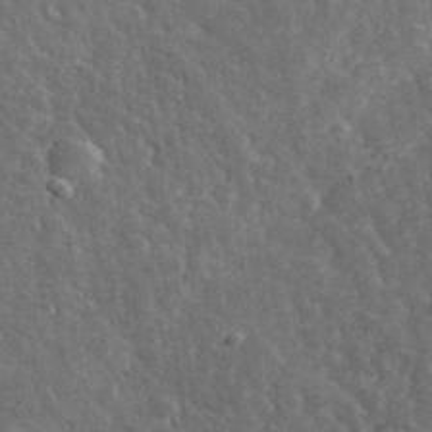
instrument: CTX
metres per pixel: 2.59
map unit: lHvf
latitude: 36.2901
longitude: -87.7072
